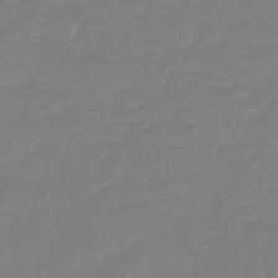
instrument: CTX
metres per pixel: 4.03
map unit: eHb
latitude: -46.0472
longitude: 82.5574
